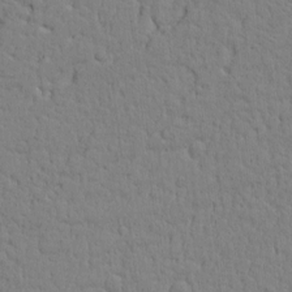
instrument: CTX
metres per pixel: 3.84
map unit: Htu
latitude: 0.1200
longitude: 171.8800
